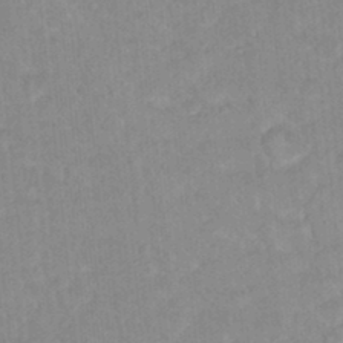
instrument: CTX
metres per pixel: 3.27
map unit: Hto
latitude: 16.0633
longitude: -34.8947
